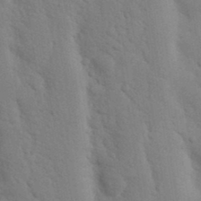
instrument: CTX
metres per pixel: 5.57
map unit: Nhu
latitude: 18.4223
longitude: -76.4034
